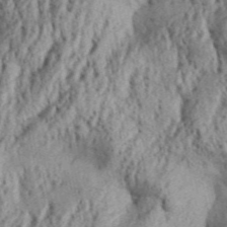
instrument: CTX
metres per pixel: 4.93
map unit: Aa
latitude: 30.7436
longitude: -137.2159
